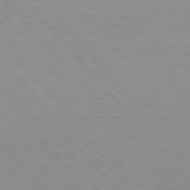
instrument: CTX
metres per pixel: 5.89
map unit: Hpe
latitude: 75.8961
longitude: -146.7625
